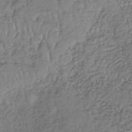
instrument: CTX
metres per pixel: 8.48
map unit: lHb
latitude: -37.1242
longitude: 68.1605
